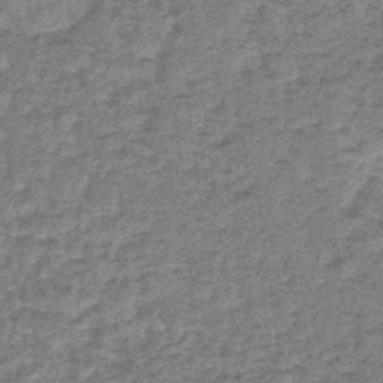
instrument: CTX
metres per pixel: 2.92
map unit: lHb
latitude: -44.1228
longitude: 66.5007
